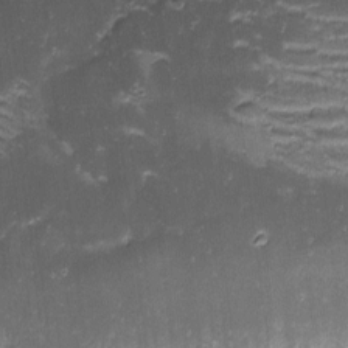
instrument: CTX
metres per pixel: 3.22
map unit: eHh
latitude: -1.2376
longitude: -86.3467
